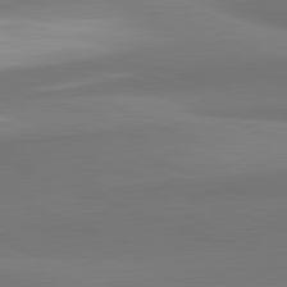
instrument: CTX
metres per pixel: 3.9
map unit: lApd
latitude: 82.1388
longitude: 153.0675
